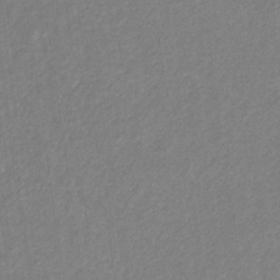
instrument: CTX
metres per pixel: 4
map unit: eHb
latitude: -31.5021
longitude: 70.2929
